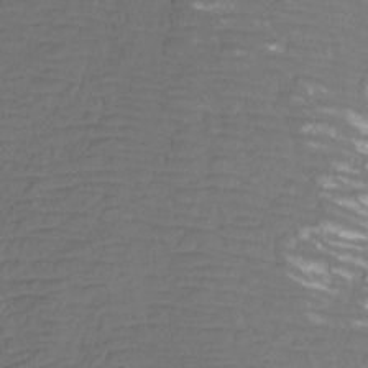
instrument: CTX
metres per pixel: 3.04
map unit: Htu
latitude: -11.5399
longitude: -72.3467
